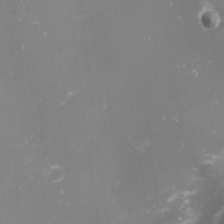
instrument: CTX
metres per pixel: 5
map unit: Nhu
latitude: -1.3510
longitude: -81.1970
